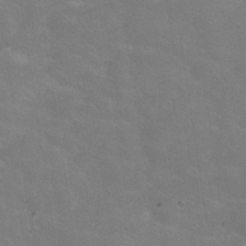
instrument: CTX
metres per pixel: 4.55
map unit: Hve
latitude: -31.3132
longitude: 95.2376
